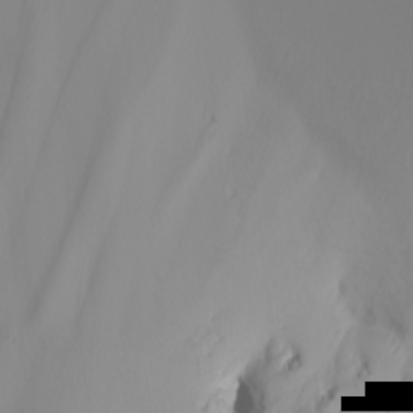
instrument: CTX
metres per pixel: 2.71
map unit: Nhu
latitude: -6.4818
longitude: -96.3656
